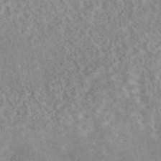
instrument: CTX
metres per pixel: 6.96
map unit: eAb
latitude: 44.3278
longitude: 116.1416
